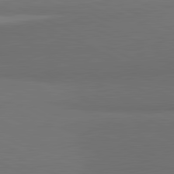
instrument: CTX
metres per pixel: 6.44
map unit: lApd
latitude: 81.8961
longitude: 157.8800
